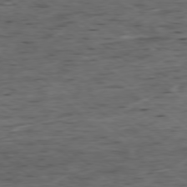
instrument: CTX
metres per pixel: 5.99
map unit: Ap
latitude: -78.8408
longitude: -79.6883
